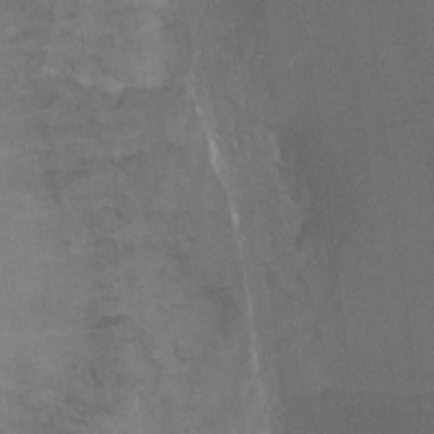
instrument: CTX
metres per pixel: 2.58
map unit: Ht
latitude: -7.5399
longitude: -36.5357
